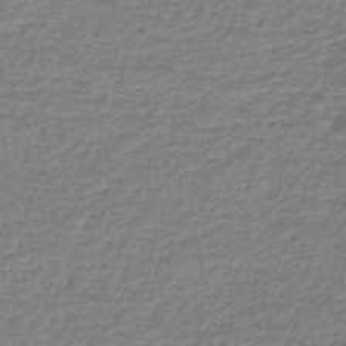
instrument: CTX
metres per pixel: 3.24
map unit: lHb
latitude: -41.4643
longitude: 66.8408
